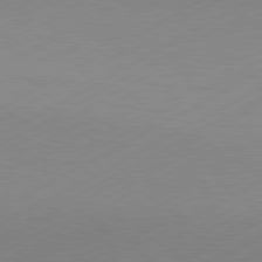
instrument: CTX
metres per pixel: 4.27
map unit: Hpe
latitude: -81.5588
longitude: 14.1984
